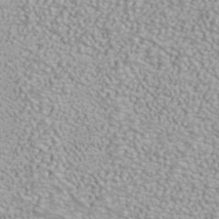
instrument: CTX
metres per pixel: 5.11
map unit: ANa
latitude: 39.9717
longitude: 23.5399
